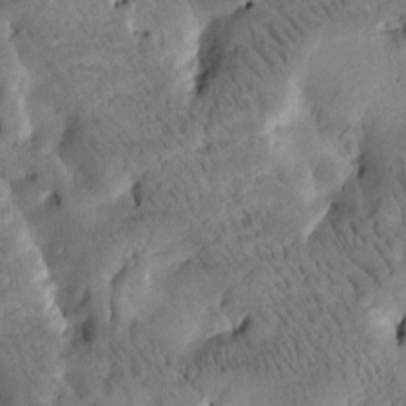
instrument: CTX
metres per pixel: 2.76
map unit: Htu
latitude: -3.8989
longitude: 171.9556
